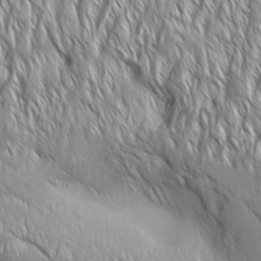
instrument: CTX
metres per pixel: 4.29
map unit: Aa
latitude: 8.1956
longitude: -132.2523
